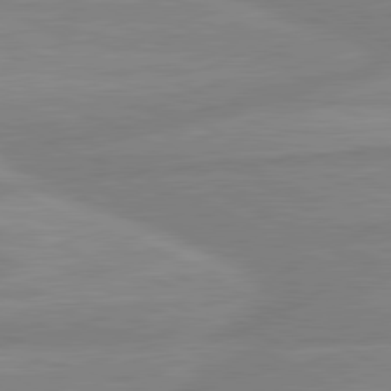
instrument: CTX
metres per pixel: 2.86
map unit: lApd
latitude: 80.6490
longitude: -168.6491
